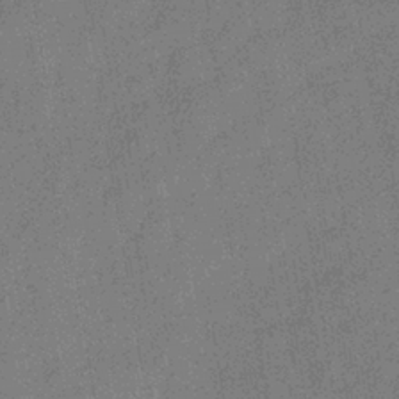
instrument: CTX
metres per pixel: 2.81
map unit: eHb
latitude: -35.9178
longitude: 80.9731
